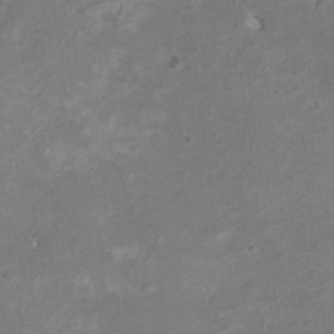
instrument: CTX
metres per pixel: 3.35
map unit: HNhu
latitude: 3.6316
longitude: -3.5938
